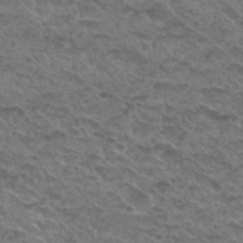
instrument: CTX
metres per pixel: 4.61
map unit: Hto
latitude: 29.9528
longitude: -48.2900
